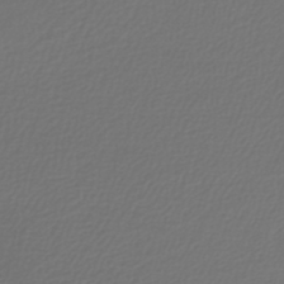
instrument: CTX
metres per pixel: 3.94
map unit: lHb
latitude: -43.7099
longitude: 71.6155
